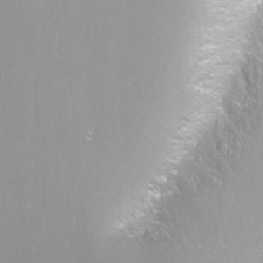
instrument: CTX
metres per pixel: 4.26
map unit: Nhu
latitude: -7.7099
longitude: -74.9136
